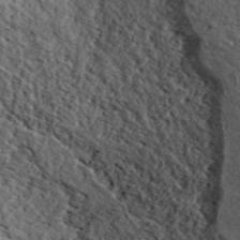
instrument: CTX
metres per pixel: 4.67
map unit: ANa
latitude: 45.6127
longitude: 45.6344
